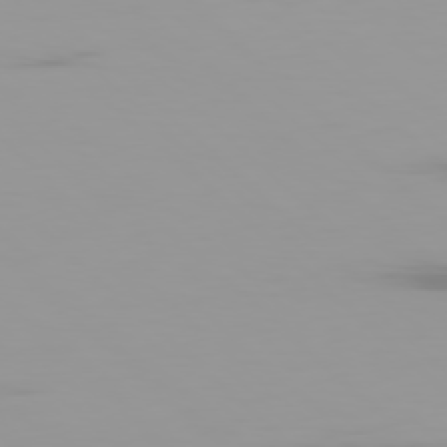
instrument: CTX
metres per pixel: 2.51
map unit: Ap
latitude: -79.2376
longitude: -69.7828
